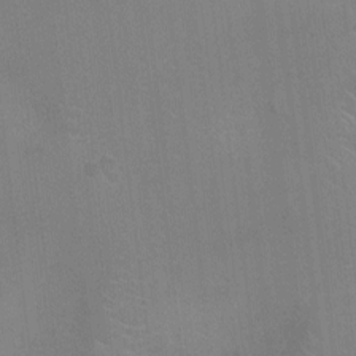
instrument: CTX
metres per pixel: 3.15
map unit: Ht
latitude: -3.3131
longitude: -17.2348
